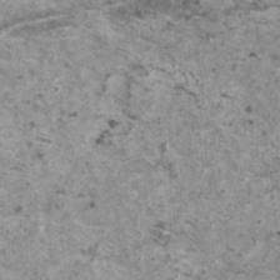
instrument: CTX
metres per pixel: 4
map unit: HNhu
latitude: 1.2914
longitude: 4.3306
